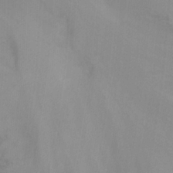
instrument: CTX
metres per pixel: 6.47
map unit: Nhu
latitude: -8.5763
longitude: -49.2348
